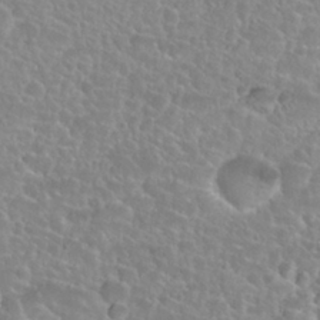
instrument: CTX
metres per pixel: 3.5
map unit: Nhu
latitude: 27.6505
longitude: -51.8394
